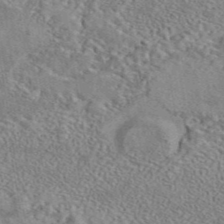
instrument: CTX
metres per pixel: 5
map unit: eAb
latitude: 42.1011
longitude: 110.5573
